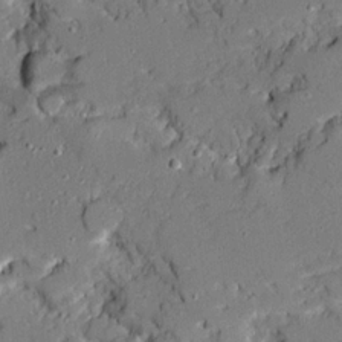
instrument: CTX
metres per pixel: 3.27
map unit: Ave
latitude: 19.1214
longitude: -128.1200
